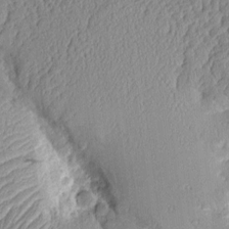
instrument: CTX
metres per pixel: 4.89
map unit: Aa
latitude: 10.1011
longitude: -128.2900
